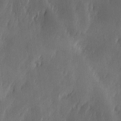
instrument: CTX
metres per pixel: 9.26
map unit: Ave
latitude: -11.0109
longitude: -121.7261
